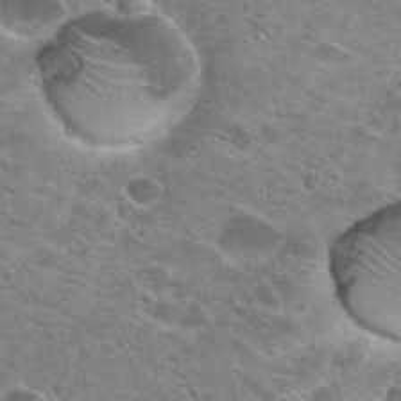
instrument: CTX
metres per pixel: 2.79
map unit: Hto
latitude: 24.6112
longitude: -42.0822
